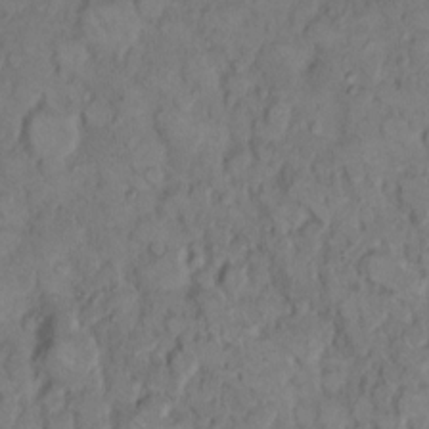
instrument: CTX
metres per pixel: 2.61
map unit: eHh
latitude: 9.7261
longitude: -61.9528
